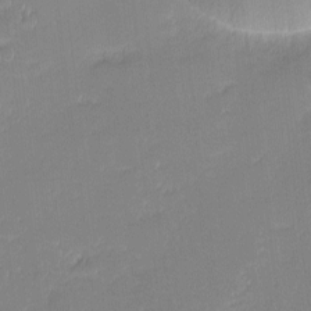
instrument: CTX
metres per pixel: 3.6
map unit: eHh
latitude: -1.4077
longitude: -83.4426
